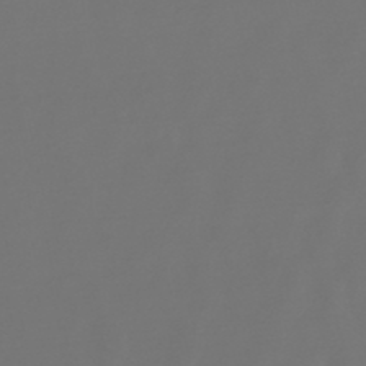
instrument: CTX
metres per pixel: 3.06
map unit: lHb
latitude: -47.7666
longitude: 72.7274
